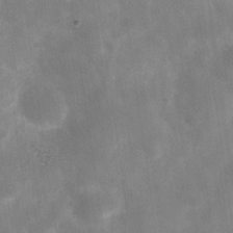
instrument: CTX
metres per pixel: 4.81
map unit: Hve
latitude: -31.8044
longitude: 93.7667
